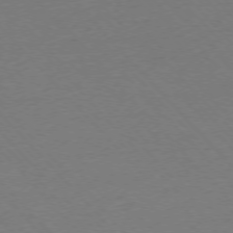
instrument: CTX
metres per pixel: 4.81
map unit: Ap
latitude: -76.2362
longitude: -85.9339
